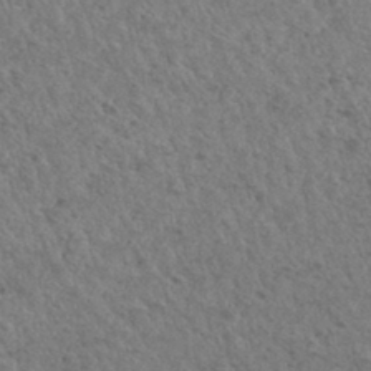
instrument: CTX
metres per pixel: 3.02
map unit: Hto
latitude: 32.6868
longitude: -49.6505
